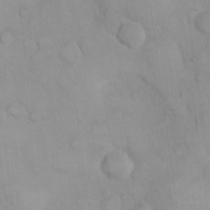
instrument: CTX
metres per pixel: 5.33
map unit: eHh
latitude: 22.3845
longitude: -59.7072
